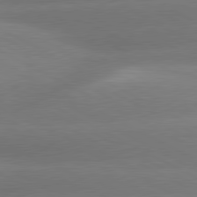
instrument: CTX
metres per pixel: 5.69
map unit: lApd
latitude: 80.6490
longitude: -151.2537
